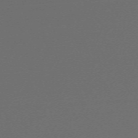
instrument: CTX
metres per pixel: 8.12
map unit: eHh
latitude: -63.9556
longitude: 52.6329
